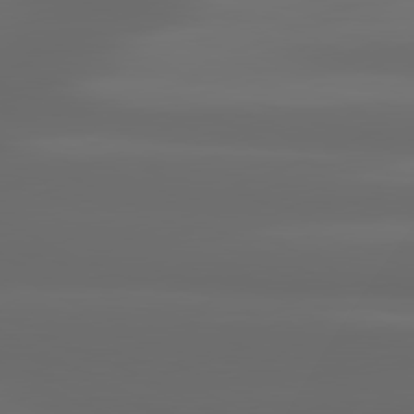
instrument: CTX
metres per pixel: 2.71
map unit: lApd
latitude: 80.7435
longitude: -137.4427
